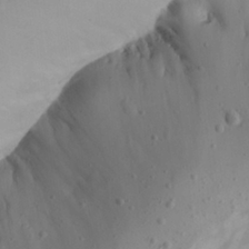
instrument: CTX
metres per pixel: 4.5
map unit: Aa
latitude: 24.4790
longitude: -131.9340
